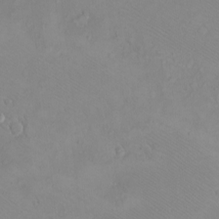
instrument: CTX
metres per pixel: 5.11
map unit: eHh
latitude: -8.7085
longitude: -69.2537
